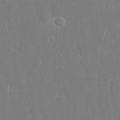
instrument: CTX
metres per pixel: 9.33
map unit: eHh
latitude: 14.1011
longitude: -72.2334
